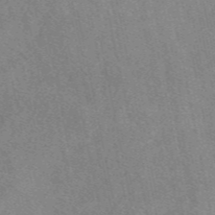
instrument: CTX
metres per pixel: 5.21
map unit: eAb
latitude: 48.3845
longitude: 113.9178
